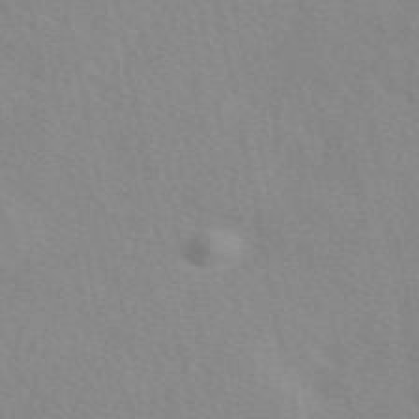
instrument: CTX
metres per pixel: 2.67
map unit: eAb
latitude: 50.1200
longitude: 118.3684
